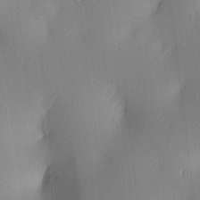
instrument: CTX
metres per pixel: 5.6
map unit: lAa
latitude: 4.8002
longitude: -112.2900
